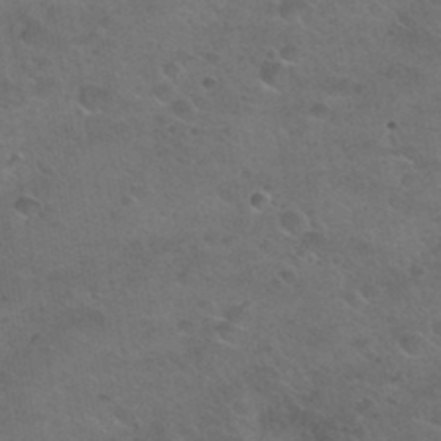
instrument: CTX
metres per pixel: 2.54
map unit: Nhu
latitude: 31.2159
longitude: -53.5560
